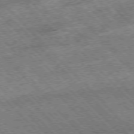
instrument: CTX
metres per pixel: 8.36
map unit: Hpe
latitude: -77.1998
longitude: 13.2565
